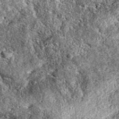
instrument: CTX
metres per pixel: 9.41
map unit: eAb
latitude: 38.5735
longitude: 111.9367
